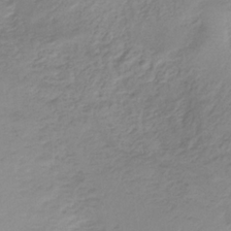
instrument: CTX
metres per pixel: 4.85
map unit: HNb
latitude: -33.2943
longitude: 63.9367
